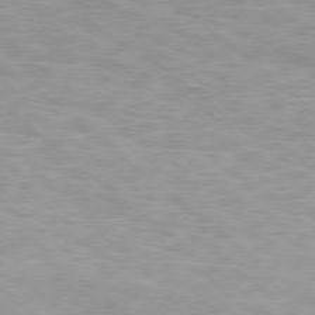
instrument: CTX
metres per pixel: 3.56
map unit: Ap
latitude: -77.9178
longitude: -92.6679
